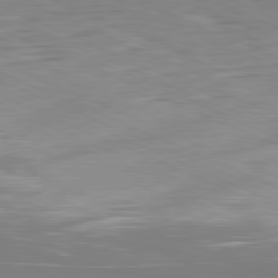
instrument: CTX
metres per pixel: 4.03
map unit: Ap
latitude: -81.6533
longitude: -60.4034
